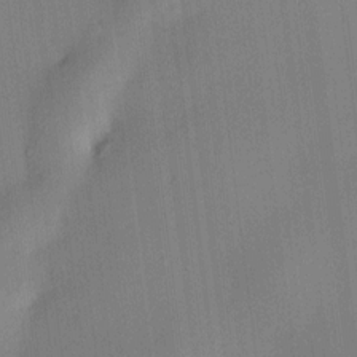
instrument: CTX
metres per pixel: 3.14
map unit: HNhu
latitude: 11.3671
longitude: 9.3510
